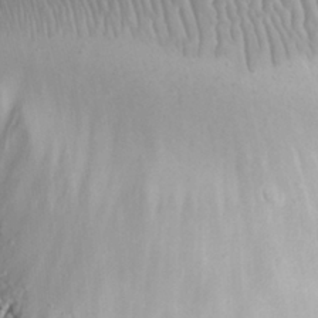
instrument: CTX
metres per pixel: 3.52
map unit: eHh
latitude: -4.9541
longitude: -78.4601
